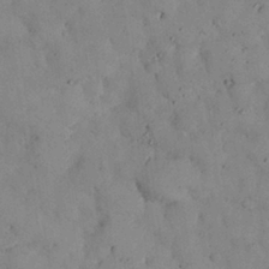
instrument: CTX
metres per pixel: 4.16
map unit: Nhu
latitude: 28.1767
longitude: -71.8961
